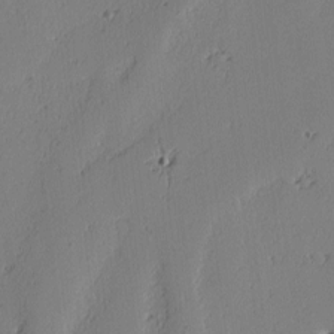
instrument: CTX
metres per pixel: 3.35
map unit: lAvf
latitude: -2.5951
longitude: -106.1956
